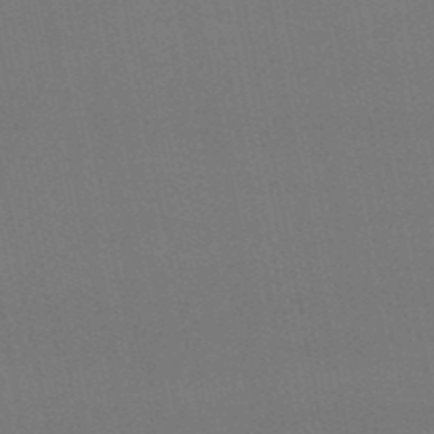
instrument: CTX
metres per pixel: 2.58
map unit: eHb
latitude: -50.5763
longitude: 70.8030
